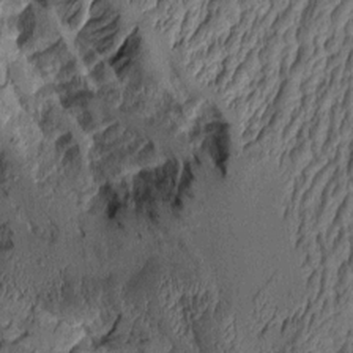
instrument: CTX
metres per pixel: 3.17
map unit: Aa
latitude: 8.3090
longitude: -128.3089
